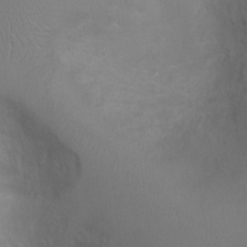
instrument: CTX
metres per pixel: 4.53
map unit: Ht
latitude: -1.5588
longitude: -16.0444
